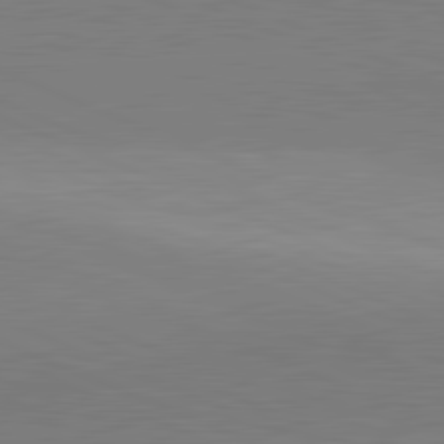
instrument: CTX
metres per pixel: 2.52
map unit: lApd
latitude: 81.9717
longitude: 138.3873
